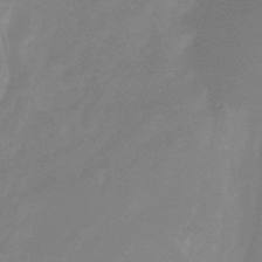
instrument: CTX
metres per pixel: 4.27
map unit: eHb
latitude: -30.6707
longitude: 72.8219
